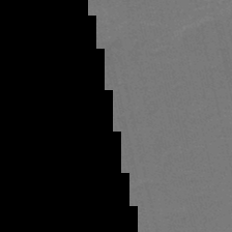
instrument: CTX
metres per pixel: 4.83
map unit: HNb
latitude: -47.9745
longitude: -41.4993
